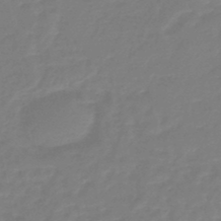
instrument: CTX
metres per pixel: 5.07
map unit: eHb
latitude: -45.8989
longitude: 81.5210
